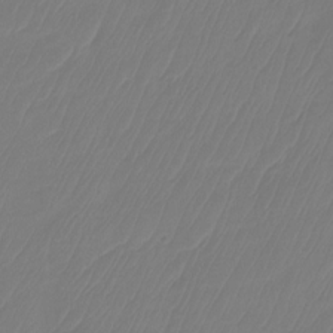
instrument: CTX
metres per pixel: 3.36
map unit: Ht
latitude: -14.5952
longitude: -49.3860
